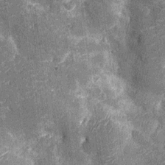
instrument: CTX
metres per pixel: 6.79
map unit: Nhu
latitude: -12.6141
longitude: -22.5735
